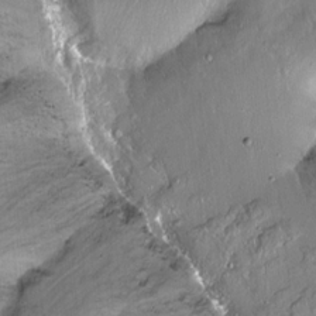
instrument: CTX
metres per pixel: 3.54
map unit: Ht
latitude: -15.0487
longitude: -41.7827
